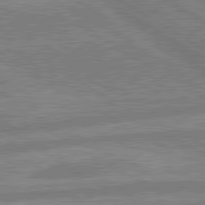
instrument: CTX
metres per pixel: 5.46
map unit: lApd
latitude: 80.3278
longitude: -170.3278
